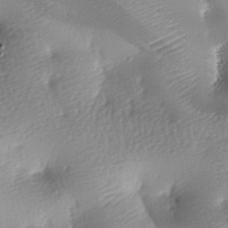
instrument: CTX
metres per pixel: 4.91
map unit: lAa
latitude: -8.5763
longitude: -127.2726
